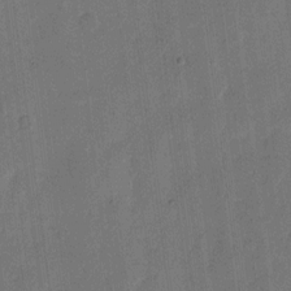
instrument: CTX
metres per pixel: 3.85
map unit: eHh
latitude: 11.2915
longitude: -66.9891
